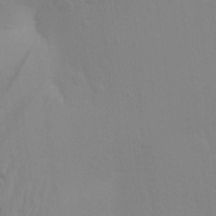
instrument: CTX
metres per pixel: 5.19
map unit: Aa
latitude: 25.2914
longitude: -145.4804
